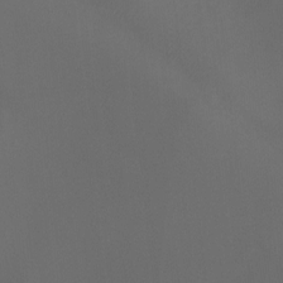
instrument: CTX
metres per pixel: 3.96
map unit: Ht
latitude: -12.3873
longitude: -44.2711
